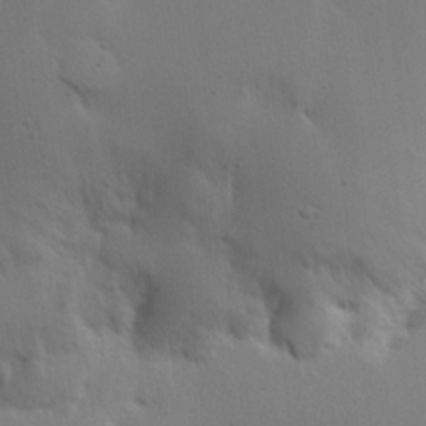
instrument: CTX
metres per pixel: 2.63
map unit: Hve
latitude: 23.0458
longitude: 145.8611
